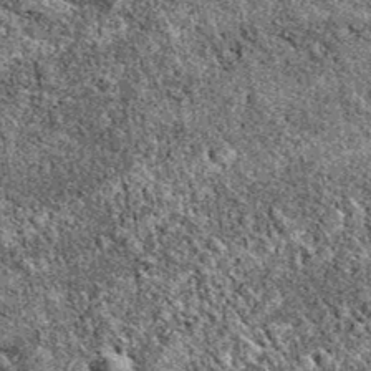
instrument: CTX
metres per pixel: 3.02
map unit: eAb
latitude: 38.4223
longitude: 111.1809
